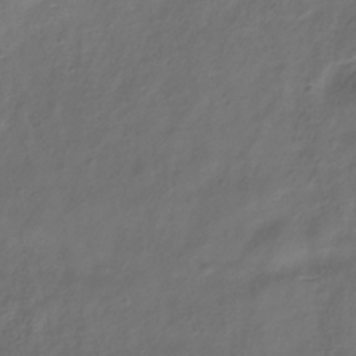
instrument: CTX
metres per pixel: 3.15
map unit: Hve
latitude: -33.4077
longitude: 88.8786
